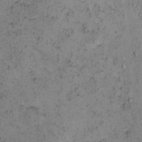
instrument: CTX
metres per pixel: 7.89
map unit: eHh
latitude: -0.5952
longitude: 18.9731
